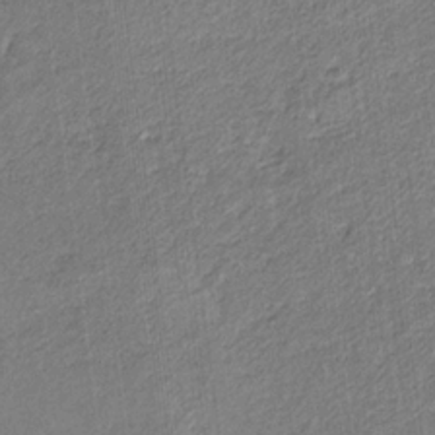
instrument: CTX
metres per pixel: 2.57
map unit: eHb
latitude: -30.2172
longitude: 66.1228
